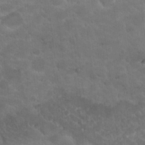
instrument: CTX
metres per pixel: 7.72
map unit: Hto
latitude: 19.3859
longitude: -35.4615
